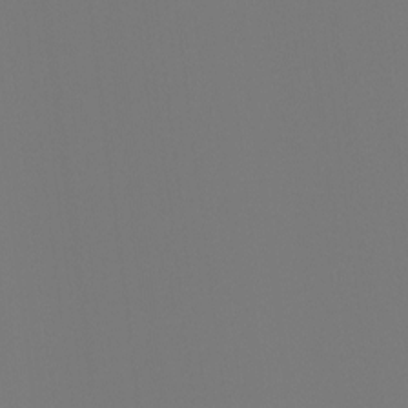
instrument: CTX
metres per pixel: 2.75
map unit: Ht
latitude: -4.1983
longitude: -61.1781
